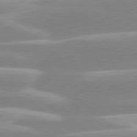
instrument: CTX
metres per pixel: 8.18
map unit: lApd
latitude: 80.4601
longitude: -129.1592
